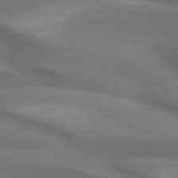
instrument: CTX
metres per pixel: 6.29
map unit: lApd
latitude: 72.6869
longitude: -50.5167
